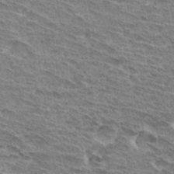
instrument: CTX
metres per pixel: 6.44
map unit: Hto
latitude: 32.8569
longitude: -44.9325
